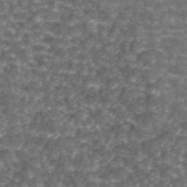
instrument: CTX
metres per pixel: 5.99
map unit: ANa
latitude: 44.4034
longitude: 29.9556
